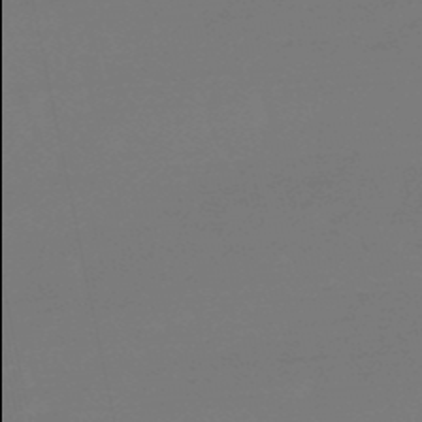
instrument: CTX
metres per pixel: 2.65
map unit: eHb
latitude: -49.8989
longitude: 78.0094
